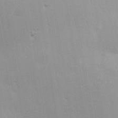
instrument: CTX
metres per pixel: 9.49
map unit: Hve
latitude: 13.0459
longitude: -91.6316
